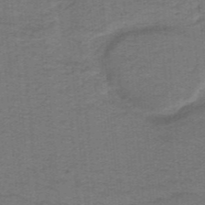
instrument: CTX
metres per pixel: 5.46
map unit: lHb
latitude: -41.2187
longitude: 54.4629
